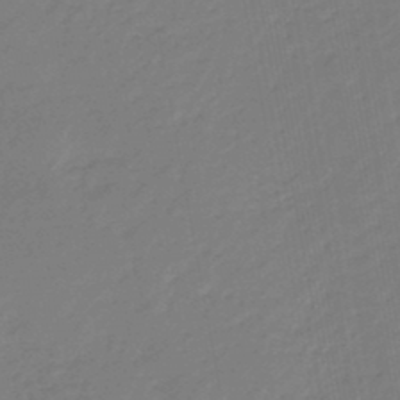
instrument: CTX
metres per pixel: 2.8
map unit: eHb
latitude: -46.5951
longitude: 83.1620
